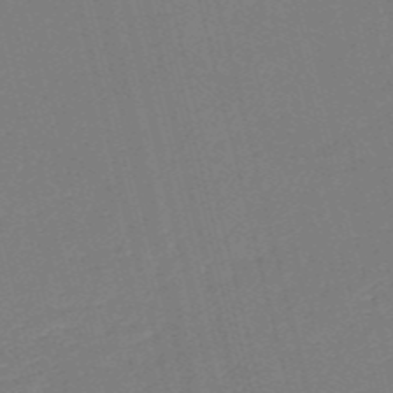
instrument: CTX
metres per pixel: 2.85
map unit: HNb
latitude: -54.1228
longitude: -39.5182
